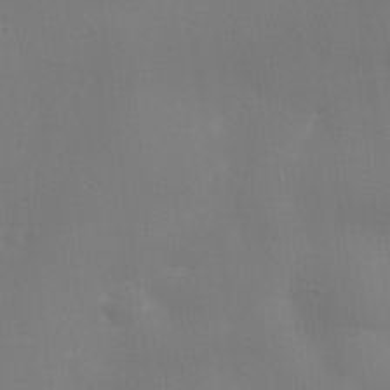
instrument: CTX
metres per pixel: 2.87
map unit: lHvf
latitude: 24.1577
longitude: 140.8975
